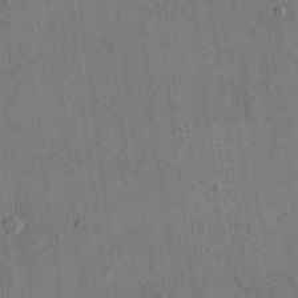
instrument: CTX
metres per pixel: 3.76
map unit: eHh
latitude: 15.6316
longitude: -68.2901
